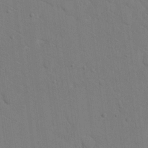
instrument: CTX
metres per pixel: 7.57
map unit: eHh
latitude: 17.3482
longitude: -67.1214
